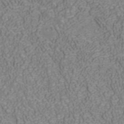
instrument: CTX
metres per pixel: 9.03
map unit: ANa
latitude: 40.5356
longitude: 21.6155
